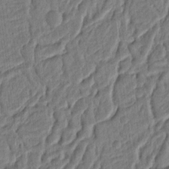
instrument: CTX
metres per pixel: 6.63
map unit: Ht
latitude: 11.9528
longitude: -76.0633
